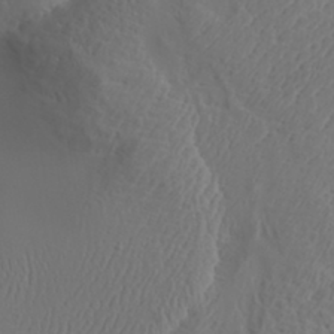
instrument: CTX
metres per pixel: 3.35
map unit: Aa
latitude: 32.5357
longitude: -141.5560
